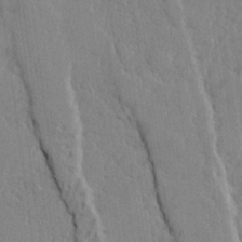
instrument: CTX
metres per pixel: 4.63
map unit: lHvf
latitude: 24.4978
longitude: 143.4076
